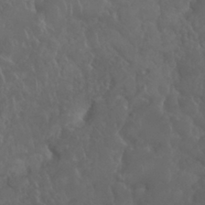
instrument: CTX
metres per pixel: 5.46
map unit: Nhu
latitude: 24.8380
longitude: -61.7827
